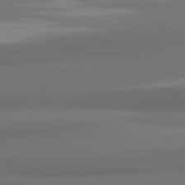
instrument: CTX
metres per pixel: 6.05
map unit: lApd
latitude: 81.8961
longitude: 170.8408
